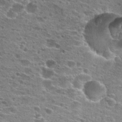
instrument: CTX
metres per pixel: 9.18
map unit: Hto
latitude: 25.9150
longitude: -47.2915
